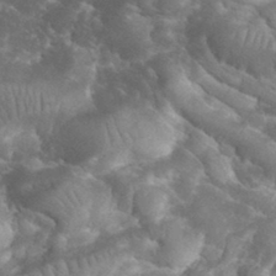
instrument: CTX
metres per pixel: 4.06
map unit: eHh
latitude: 34.1011
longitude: -64.0822
